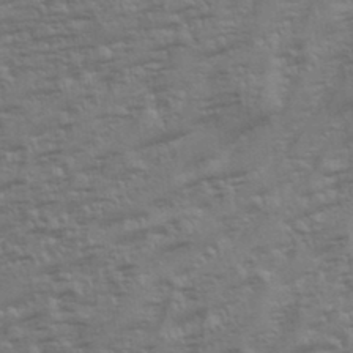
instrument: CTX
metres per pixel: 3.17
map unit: eHh
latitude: 35.1403
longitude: -133.1781
